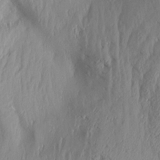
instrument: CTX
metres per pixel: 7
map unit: Aa
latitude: 17.8205
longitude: -146.1578
